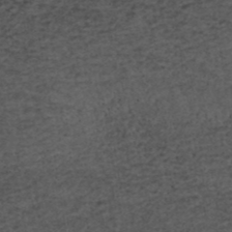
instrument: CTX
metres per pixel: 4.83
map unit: ANa
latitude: 39.5182
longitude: 21.5021
